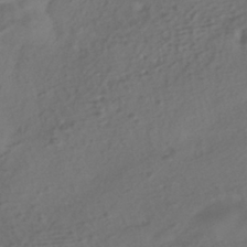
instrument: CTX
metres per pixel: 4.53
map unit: ANa
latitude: -39.4266
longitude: 96.7841
